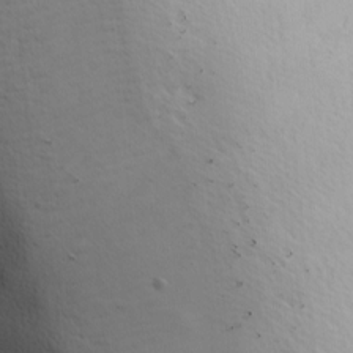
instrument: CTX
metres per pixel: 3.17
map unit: lAa
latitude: -10.4251
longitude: -125.5560
